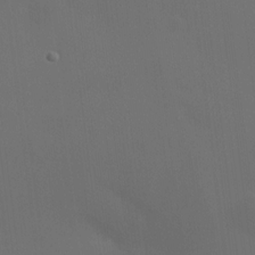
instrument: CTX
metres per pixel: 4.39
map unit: HNhu
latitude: 10.3656
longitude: 10.1039
